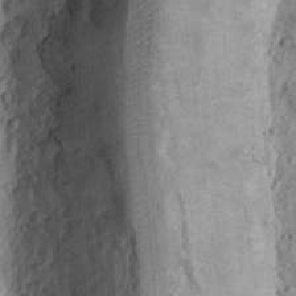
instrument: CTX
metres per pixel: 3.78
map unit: eHh
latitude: 11.1781
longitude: -73.9906
